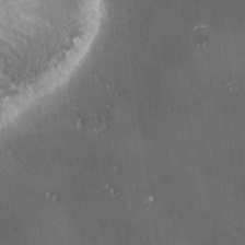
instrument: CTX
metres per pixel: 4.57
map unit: Ave
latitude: 0.9513
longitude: -113.8016
